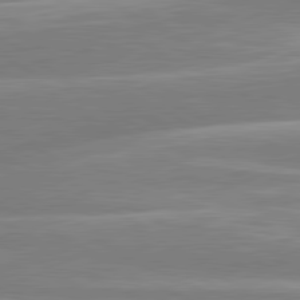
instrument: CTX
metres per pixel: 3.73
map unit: lApd
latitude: 80.8002
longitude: -134.0822
